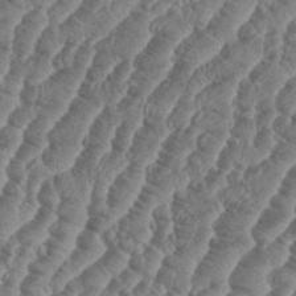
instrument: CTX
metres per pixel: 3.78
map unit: eHh
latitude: 37.0648
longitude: -136.4790
